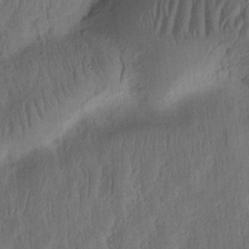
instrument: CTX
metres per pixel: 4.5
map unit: Ht
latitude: 9.8206
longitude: -75.1970
